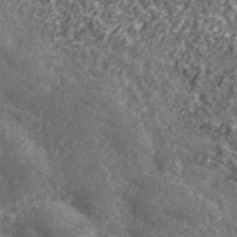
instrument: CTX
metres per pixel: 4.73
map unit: lHvf
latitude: 37.5938
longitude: -89.5183
